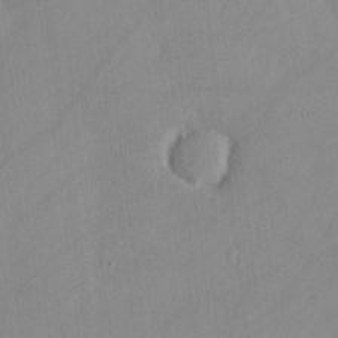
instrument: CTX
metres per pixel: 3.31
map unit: eHh
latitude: -4.2172
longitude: 16.1039
